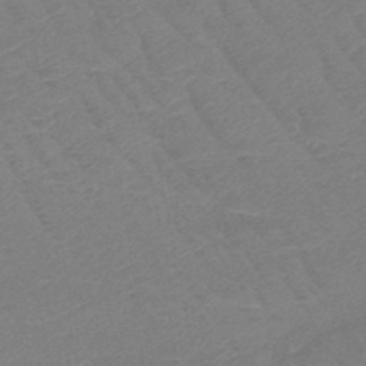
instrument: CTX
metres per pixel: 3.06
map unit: HNb
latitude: -49.5210
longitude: -52.7058
